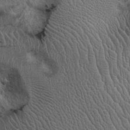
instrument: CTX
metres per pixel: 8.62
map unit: Ht
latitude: -3.5399
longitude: -13.5938
